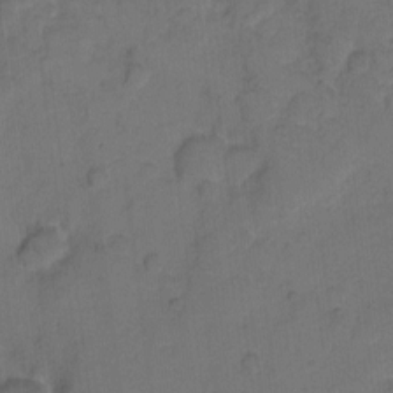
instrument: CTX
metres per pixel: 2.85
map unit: eHh
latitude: 7.2915
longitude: -63.7261
